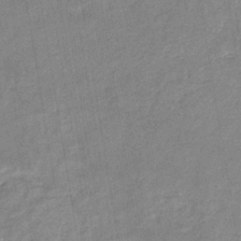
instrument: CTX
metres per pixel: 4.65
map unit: eHb
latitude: -35.4832
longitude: 74.3873
